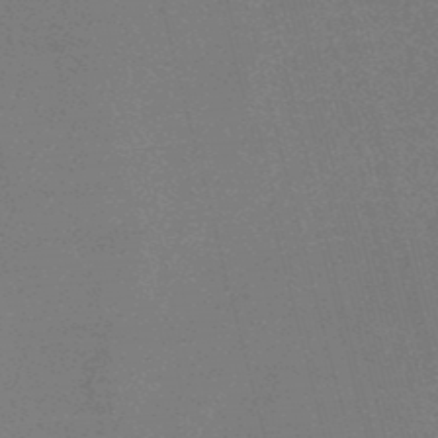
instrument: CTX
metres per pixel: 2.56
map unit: lHb
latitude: -48.2362
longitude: 67.8611
